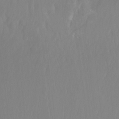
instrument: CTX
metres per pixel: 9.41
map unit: Ht
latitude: -14.5385
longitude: -53.6316
